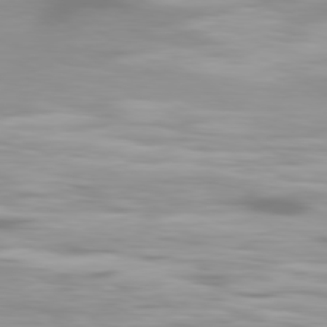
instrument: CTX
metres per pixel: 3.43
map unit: Ap
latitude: -80.2740
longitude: -60.7435
